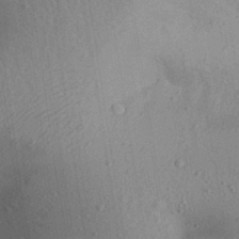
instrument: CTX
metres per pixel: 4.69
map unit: Aa
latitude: 29.5560
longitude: -146.8191
